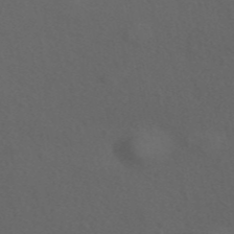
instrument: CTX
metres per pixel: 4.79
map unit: ANa
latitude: 44.5357
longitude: 26.9919
